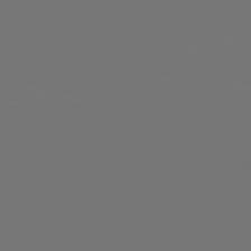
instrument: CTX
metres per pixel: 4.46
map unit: Hpe
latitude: 76.1389
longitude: -134.3656
